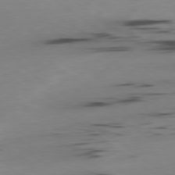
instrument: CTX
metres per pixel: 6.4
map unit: Ap
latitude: -79.8611
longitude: -62.9892
